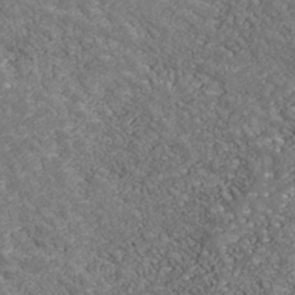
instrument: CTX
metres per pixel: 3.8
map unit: Nhu
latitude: -39.3699
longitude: -83.4426
